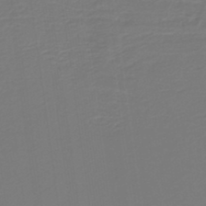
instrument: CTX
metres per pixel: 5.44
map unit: lHb
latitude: -38.2551
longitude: 55.6722
